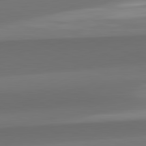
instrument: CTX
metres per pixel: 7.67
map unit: lApd
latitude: 82.1766
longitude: -162.7247
